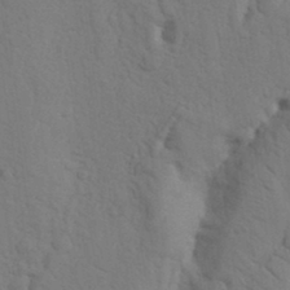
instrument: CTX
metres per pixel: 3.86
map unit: Nhu
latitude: 19.6505
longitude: -76.3089
